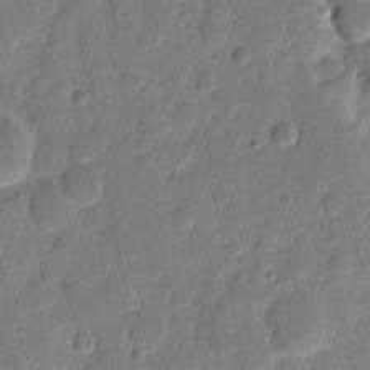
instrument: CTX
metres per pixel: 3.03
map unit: eHh
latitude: 9.1970
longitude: -66.5167
